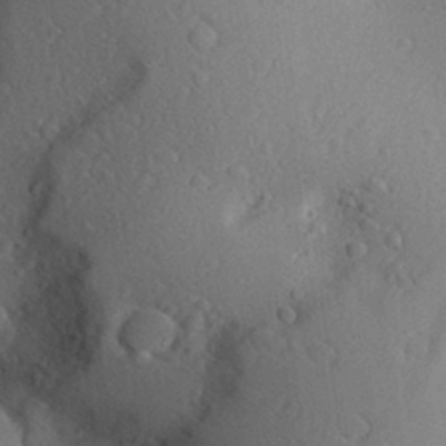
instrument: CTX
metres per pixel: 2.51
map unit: Aa
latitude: 27.3671
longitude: -143.0081
